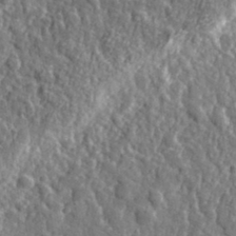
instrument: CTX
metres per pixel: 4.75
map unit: eHh
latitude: 35.4615
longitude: -80.4034
